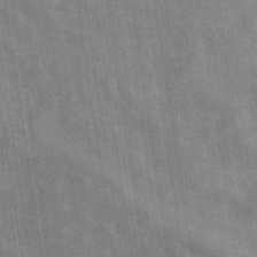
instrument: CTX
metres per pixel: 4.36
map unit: Hve
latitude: -29.7667
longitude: 92.3117
